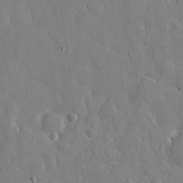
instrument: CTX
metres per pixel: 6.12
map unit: eHh
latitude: 9.1025
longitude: -69.5182
